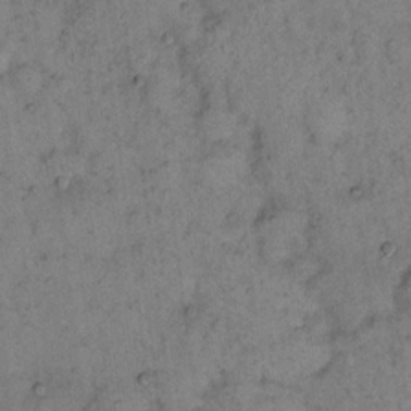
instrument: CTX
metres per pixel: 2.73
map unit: eHh
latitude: 15.4805
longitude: -64.9514
